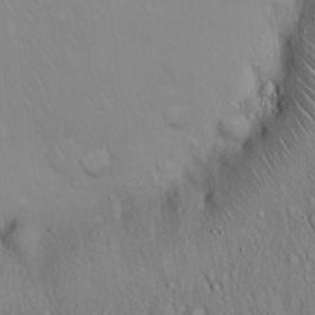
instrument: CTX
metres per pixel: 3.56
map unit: Hto
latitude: 17.2159
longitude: -58.8002
